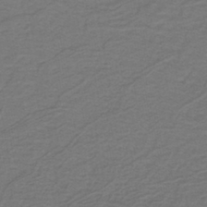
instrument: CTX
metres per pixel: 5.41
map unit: lHb
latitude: -42.0661
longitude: 53.7855
